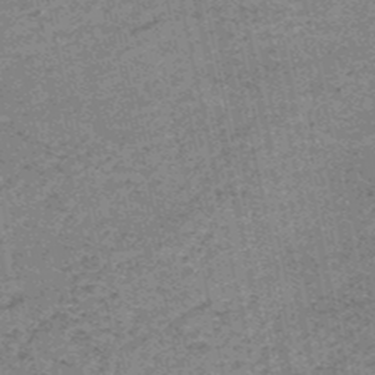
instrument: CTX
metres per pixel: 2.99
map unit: HNb
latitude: -51.1242
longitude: -51.6693
